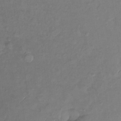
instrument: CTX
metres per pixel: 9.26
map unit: Ht
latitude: -13.7289
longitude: -58.1767
